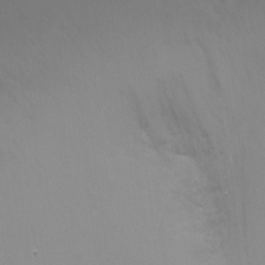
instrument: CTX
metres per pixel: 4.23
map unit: Ht
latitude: 0.4790
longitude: -21.2726
